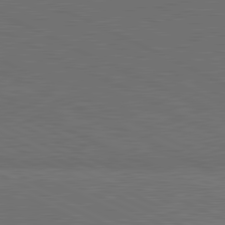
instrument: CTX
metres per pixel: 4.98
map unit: lApd
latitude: 81.4993
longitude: 149.2943
